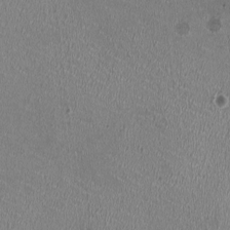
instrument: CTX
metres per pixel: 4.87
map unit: HNhu
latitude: -0.9353
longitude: -2.0255
